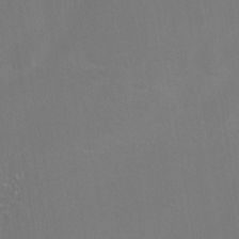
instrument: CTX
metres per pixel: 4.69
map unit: HNhu
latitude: -41.0108
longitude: 101.3509
